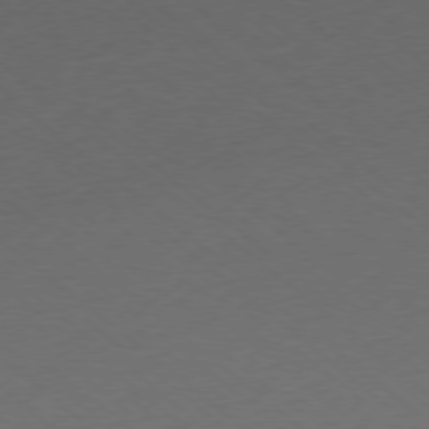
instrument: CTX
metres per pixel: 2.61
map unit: Ap
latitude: -78.0661
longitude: -96.4979
